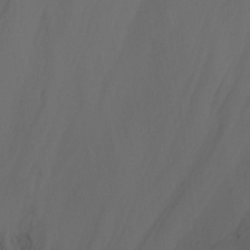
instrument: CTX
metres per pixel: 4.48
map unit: Nhu
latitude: -14.5196
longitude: -58.1767
